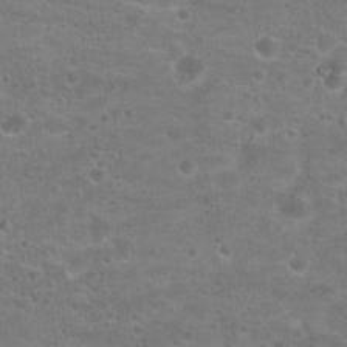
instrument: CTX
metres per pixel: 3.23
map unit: Hto
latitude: 20.0633
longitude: -43.0647
